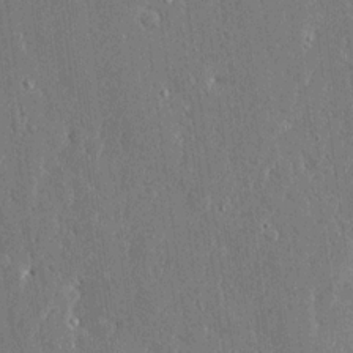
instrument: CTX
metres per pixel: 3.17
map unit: Ave
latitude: 16.3467
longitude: -140.1011
